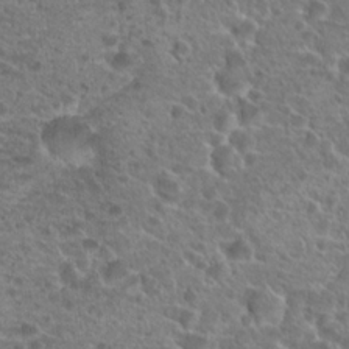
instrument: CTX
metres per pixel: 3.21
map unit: Hto
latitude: 19.9528
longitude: -40.8569
